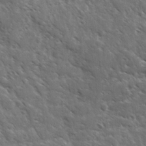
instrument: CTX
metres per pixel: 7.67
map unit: Ave
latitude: 10.8758
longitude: -103.5560
